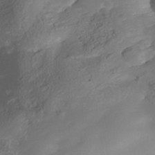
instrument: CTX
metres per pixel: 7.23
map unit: Nhe
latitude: -34.9920
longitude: -144.8002
